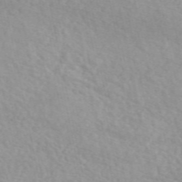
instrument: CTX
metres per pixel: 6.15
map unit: eAb
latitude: 50.8569
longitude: 107.3321
